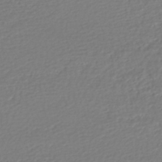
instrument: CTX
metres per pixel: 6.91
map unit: HNhu
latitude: -47.5021
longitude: 103.2754
